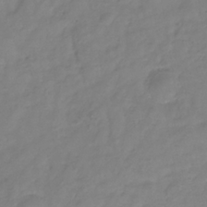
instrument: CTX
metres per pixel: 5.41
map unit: Hve
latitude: -32.8030
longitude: 91.9178
